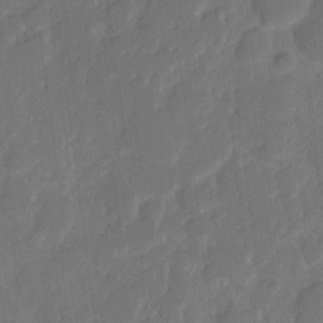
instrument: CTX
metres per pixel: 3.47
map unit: eHh
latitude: 8.4223
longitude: -65.4615
